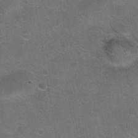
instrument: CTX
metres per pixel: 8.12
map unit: Nhu
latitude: 24.4412
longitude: -51.3859
